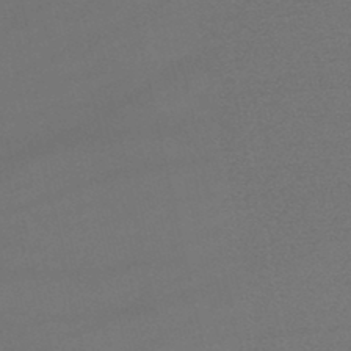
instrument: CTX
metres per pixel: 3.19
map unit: lHb
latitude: -46.5384
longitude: 67.1242
